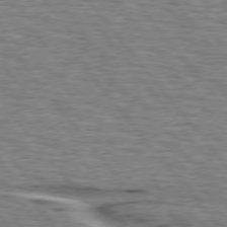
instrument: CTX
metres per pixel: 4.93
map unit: lApd
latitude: 75.6316
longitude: -76.1577
